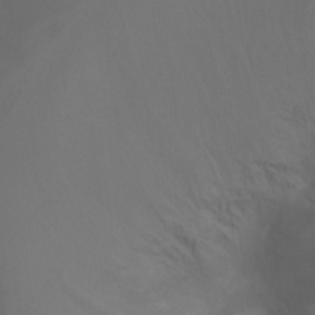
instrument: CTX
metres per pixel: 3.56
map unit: Ht
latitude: -9.6911
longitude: -32.1200
